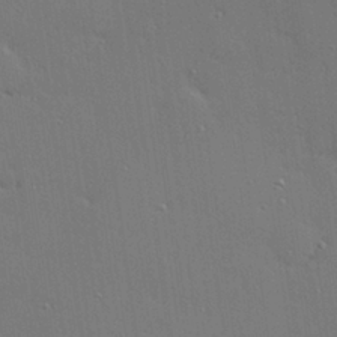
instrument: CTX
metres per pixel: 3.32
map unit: Hve
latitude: 26.8947
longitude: -90.5924
